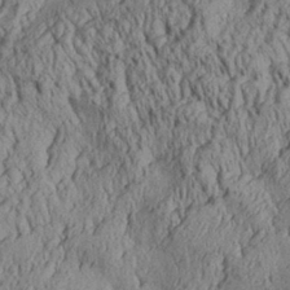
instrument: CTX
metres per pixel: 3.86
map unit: Aa
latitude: 30.5924
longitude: -137.2915
